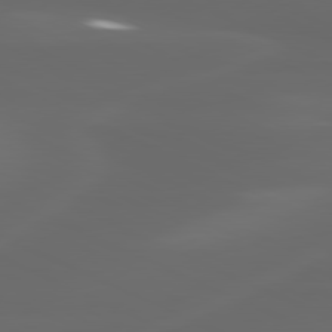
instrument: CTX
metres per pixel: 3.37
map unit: lApd
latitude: 80.1389
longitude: -117.6883
